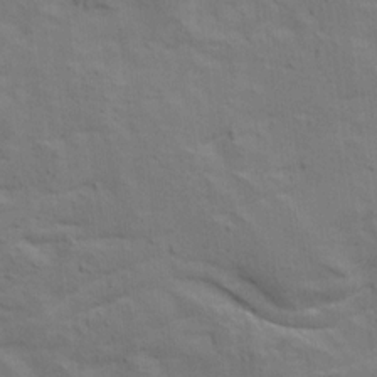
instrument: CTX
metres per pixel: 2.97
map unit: Ave
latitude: 16.0444
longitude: -138.5546
